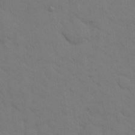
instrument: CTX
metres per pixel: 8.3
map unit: eHh
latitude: 18.8947
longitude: -63.3104
